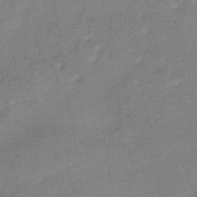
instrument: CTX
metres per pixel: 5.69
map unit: lHb
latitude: -35.6722
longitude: 69.0297
